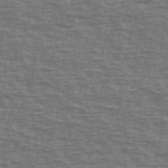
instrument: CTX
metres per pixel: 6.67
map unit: Ave
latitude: 39.1025
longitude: -113.3859
